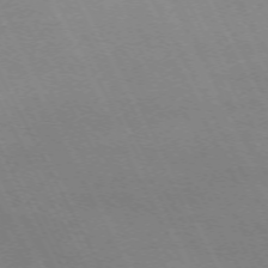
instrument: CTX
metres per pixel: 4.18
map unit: Hpe
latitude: -71.3321
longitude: 8.8597
